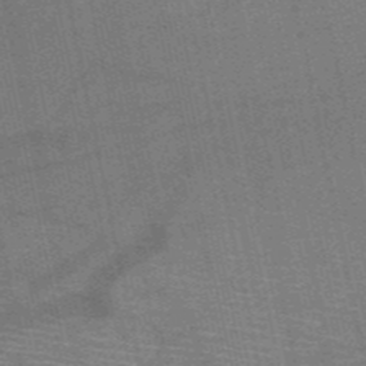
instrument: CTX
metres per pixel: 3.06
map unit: HNb
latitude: -53.1242
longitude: -46.3845
